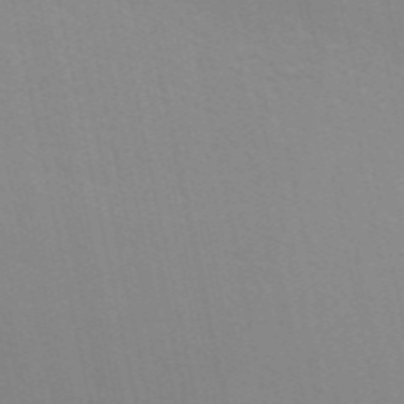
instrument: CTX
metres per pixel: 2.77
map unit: ANa
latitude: 48.7624
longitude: -77.0647
